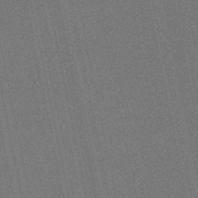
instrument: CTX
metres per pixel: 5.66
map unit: eHb
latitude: -50.1417
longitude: 79.5210
